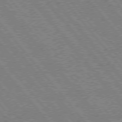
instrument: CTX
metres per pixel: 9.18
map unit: Hpe
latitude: 75.3860
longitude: -150.4412
